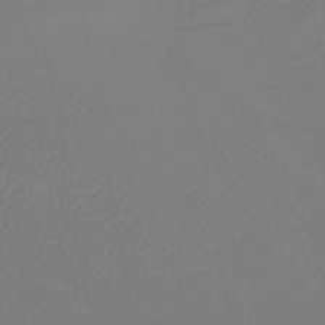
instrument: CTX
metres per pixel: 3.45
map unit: lHb
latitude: -45.4265
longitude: 56.9730
